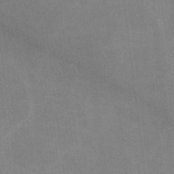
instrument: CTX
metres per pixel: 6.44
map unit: lHvf
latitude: -9.0108
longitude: -100.7813
